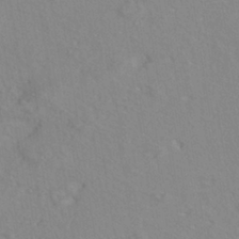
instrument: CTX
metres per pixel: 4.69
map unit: ANa
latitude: -39.1998
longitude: 95.8422
